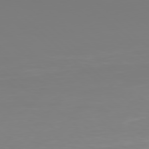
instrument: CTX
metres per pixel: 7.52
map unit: Hpe
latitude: 77.6882
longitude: -134.6490
